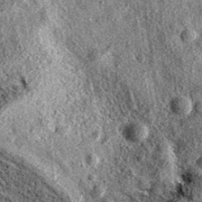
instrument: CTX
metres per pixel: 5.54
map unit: eAb
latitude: 36.9136
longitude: 111.1809
